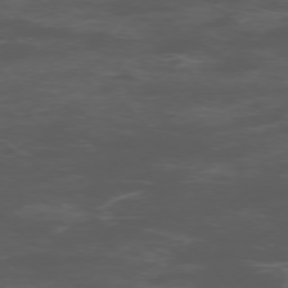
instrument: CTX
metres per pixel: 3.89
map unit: Ap
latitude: -76.1606
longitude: -68.3278
